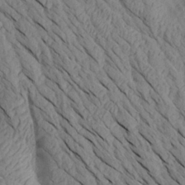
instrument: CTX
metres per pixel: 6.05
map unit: Aa
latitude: 27.4993
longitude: -133.4238
